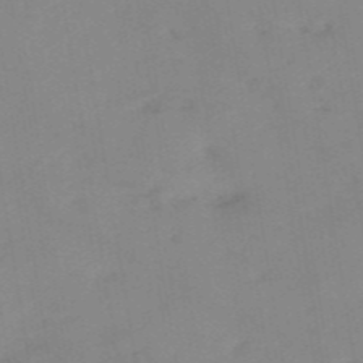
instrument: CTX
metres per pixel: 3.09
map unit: HNb
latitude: -53.9367
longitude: -48.8191
